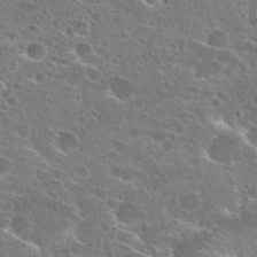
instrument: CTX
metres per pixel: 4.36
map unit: Hto
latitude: 26.1767
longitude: -45.5938
